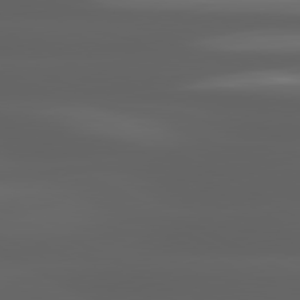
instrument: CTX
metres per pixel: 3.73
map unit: lApd
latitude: 80.7624
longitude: -140.5734
